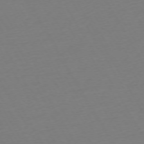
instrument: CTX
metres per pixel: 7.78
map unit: Ap
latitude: -74.0472
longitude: -68.8947
